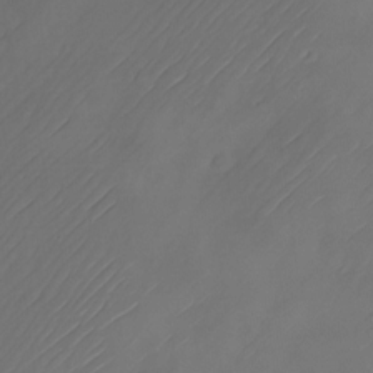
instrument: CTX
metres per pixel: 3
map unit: Nhu
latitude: -21.9745
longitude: -72.1578
